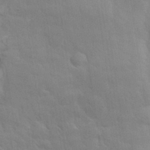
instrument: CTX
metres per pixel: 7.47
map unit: eHh
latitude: 32.5168
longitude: -70.5357
